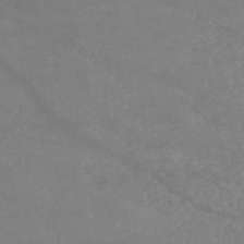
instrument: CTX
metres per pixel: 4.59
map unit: HNb
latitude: -53.8989
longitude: -34.5923
